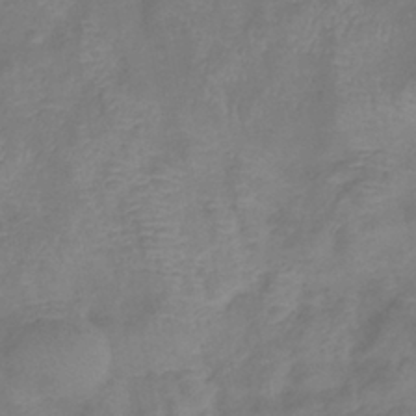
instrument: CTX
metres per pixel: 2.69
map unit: eHb
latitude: -37.6532
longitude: 76.4251
